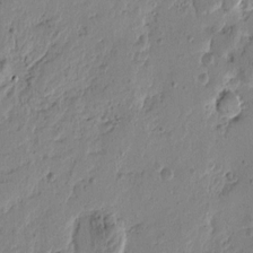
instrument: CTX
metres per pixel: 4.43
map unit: Htu
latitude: -0.6708
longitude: -177.5749
